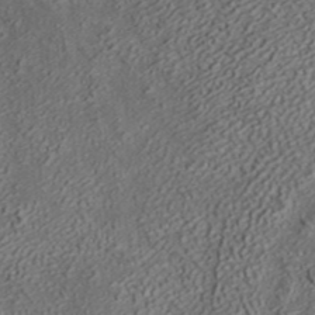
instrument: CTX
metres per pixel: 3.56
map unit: ANa
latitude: 36.7624
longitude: 18.2550
